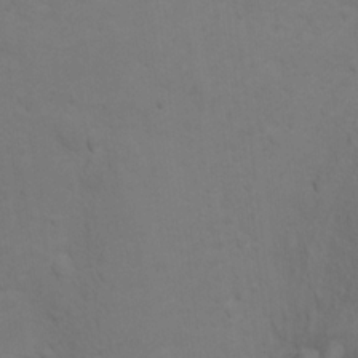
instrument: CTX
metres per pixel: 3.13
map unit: Ht
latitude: 11.3671
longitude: -32.6868
